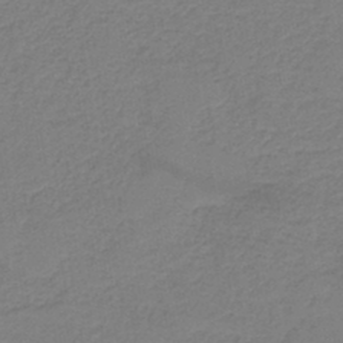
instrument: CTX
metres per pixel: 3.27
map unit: HNb
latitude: -42.3873
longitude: 49.5022
